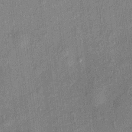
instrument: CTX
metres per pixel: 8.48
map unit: eHh
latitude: 4.7813
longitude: -74.4412
